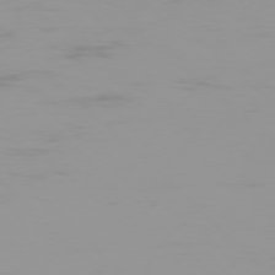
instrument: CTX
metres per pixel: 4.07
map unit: Ap
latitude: -77.4832
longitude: -72.3090
